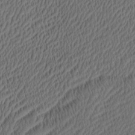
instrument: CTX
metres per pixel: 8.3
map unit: eHh
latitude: -3.2942
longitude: 17.0487
